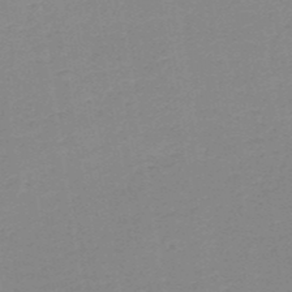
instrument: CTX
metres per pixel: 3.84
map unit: HNb
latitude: -49.8045
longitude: -48.9136
